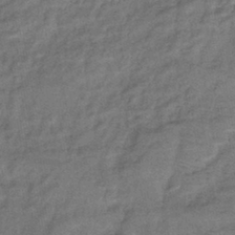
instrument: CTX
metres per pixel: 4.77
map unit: eHb
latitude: -39.8800
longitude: 80.5007
